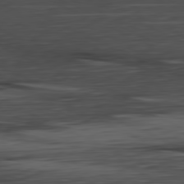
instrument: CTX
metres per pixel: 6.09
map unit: Ap
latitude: -81.2943
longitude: -68.8002
